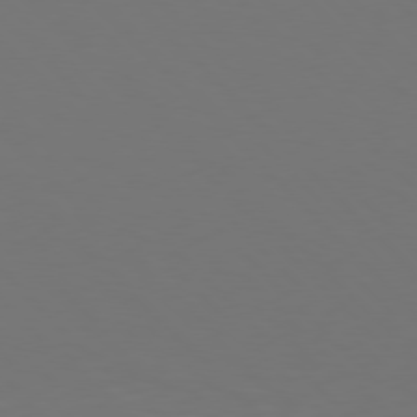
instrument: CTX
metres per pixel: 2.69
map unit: Hpe
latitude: 76.9891
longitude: -167.7449
